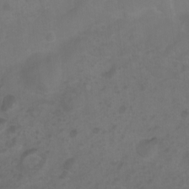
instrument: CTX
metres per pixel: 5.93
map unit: Ht
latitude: 2.4034
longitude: -22.7813
